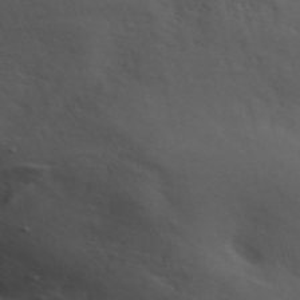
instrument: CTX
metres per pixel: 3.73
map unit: ANa
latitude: 49.8772
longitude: -81.5182
